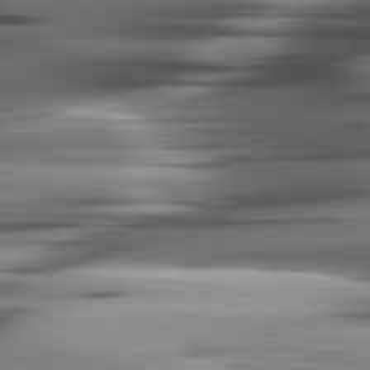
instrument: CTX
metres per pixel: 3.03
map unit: lApd
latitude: 80.6113
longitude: -123.8772
